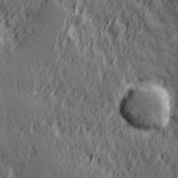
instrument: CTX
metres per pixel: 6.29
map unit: Hve
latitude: 26.1389
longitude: 145.6722
